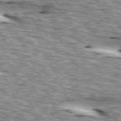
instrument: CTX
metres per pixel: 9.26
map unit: lApd
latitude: 73.2537
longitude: -55.3293
